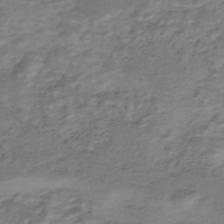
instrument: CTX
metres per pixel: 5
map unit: Nhe
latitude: -47.6155
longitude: -171.2915
